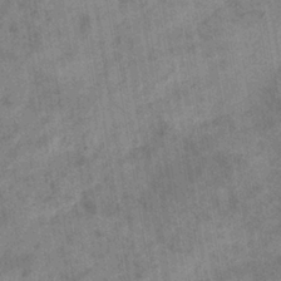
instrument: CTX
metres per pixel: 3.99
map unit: eHb
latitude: -35.2376
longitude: 76.5385
